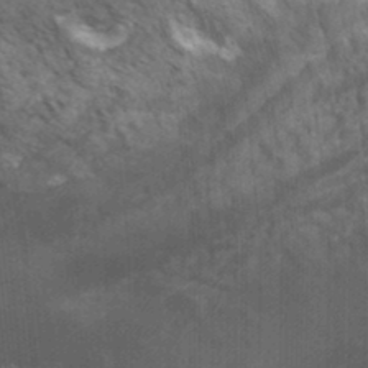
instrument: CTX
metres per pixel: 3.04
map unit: Ht
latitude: 0.4601
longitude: -32.4790
